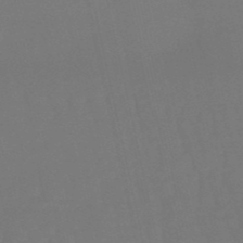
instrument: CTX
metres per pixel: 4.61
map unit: eHb
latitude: -50.4818
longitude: 76.3117
